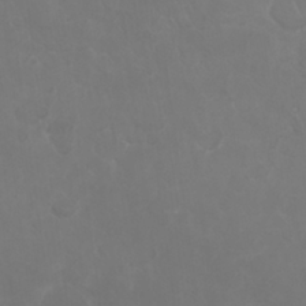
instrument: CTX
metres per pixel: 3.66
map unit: Nhu
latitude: 26.9703
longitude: -64.7624
